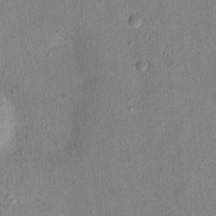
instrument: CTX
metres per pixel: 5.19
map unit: Nhu
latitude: 13.4804
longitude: -36.8569
